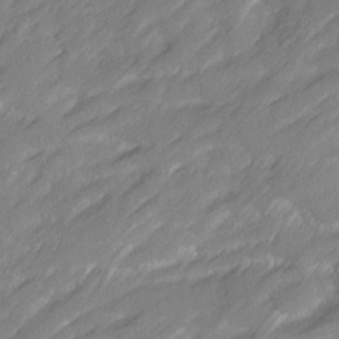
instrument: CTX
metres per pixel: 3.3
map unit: Ave
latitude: 16.6113
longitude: -135.1025
